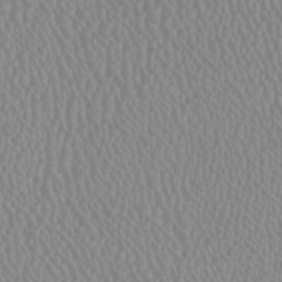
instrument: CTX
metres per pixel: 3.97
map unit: HNhu
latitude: -1.3510
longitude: -0.9136
